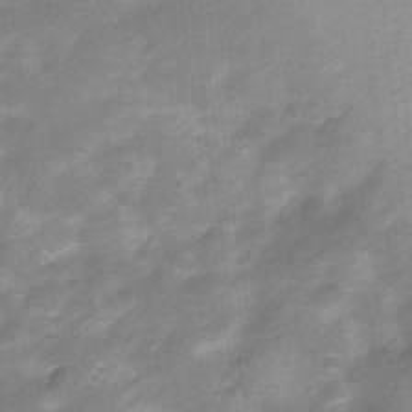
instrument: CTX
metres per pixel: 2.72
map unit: Nhu
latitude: 3.6127
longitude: -18.0822
